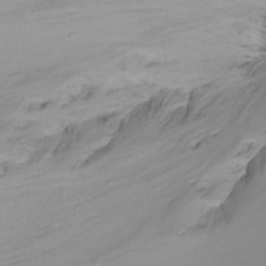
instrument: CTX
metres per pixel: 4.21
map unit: Htu
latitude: -15.8612
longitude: -47.1592
